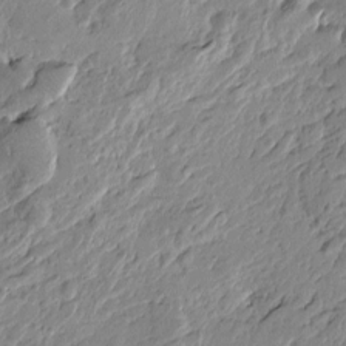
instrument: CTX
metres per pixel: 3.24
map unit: Htu
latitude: -4.1039
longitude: -177.9150
